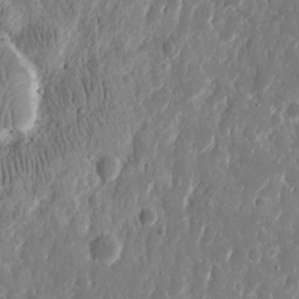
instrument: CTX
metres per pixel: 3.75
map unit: eHh
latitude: 12.2145
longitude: -72.1767
